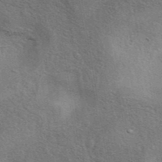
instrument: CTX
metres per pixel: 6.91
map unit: eAb
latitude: 41.4615
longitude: 103.6722
